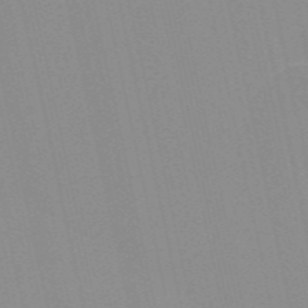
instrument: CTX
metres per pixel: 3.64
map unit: Nve
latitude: -57.1809
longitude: 60.3306
